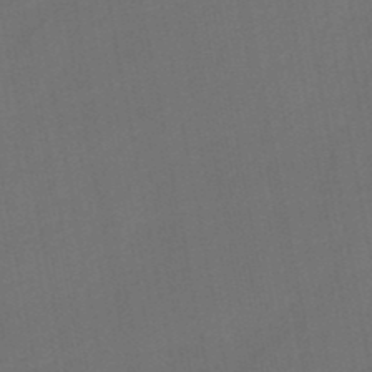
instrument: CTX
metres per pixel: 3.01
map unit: HNb
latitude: -47.9178
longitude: -40.1955
